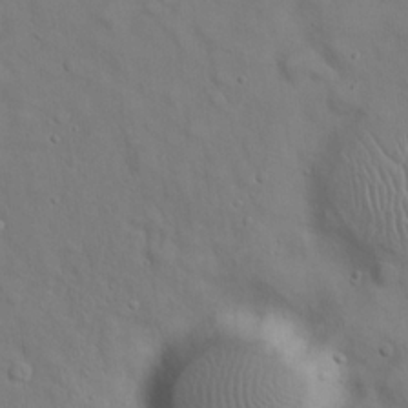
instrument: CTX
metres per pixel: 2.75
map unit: eHh
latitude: 22.2900
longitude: -62.2712
